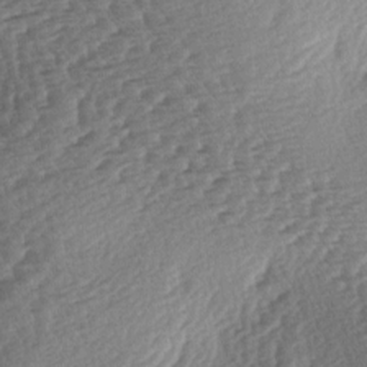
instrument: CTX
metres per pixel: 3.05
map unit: lAa
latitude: -3.4076
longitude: -127.2159
